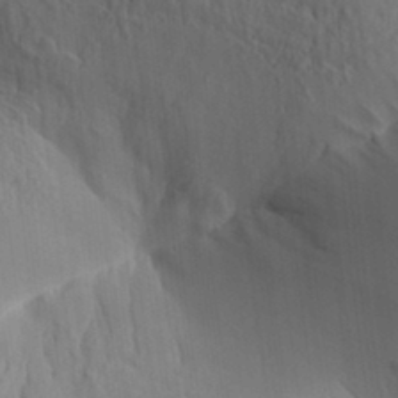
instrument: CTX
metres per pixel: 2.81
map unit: Aa
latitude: 31.2348
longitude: -140.7057
